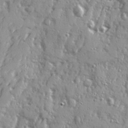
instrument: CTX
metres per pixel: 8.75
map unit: Ave
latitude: 21.6316
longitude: -131.2915
